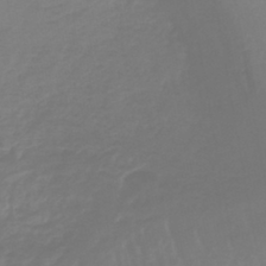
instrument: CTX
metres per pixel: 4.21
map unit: lHb
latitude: -41.4643
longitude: 65.1054
